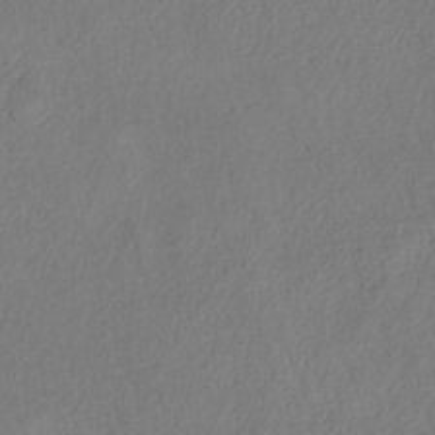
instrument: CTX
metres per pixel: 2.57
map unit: HNb
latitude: -33.0298
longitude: 56.0094
